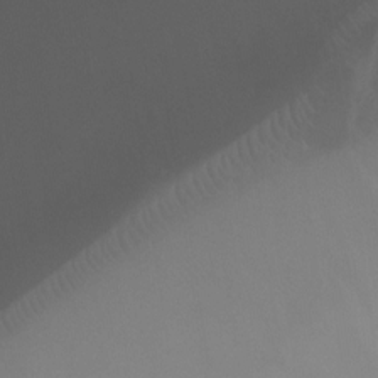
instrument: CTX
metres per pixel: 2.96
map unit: Ht
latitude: -7.2754
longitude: -30.3279
